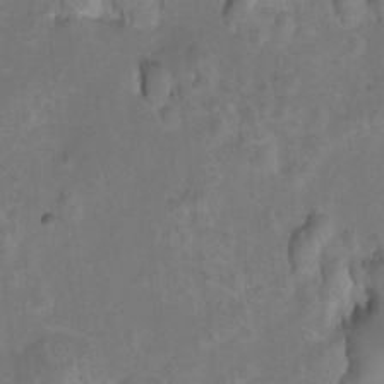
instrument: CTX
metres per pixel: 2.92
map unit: Hto
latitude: 4.4601
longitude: -32.4412
